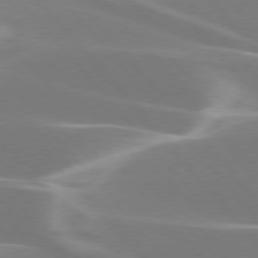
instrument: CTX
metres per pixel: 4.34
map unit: lApd
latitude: 75.9150
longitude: -63.5371
